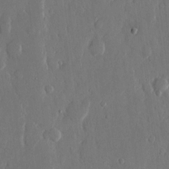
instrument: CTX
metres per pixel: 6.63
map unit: eHh
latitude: 13.6694
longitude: -70.2522
